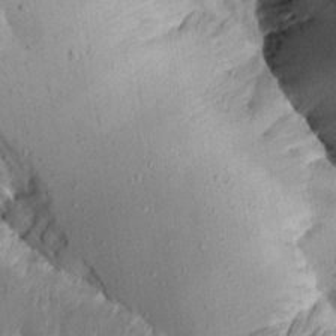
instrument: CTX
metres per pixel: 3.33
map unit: Aa
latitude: 13.7261
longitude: -144.4034
